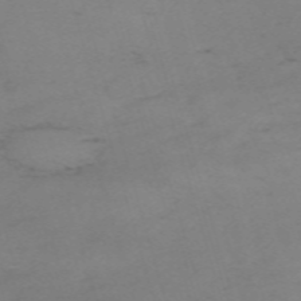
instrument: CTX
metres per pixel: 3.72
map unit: eHh
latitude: -61.5777
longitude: 50.8408
